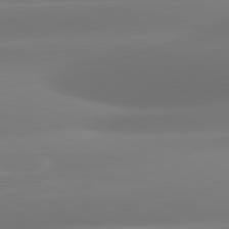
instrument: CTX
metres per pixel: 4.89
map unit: lApd
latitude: 81.3859
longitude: -161.0458
